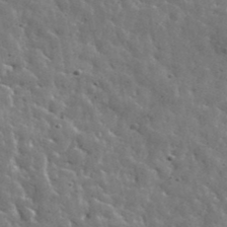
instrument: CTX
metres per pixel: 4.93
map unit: lHvf
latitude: 36.0633
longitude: -88.4790
